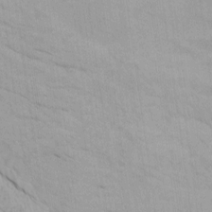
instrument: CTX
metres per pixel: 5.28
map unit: Htu
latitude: -7.0675
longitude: -68.5545
